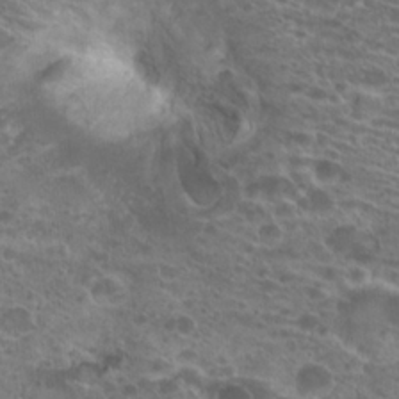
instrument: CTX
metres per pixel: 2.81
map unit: Hto
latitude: 20.1767
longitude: -40.6490
